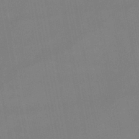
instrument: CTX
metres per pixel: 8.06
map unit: lHb
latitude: -45.8800
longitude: 75.0676
